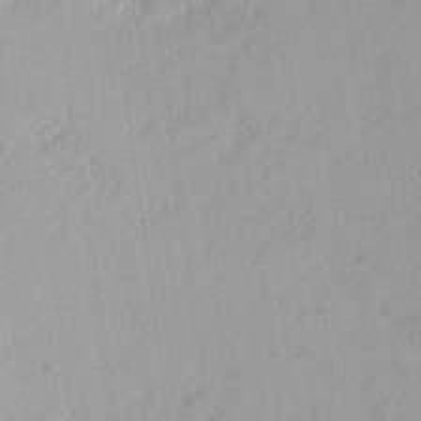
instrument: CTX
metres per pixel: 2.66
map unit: Nhu
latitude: 21.0837
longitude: -71.2726
